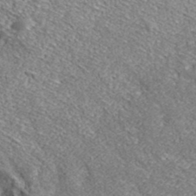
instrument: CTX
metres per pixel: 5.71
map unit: ANa
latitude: 39.3104
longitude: -91.2159
